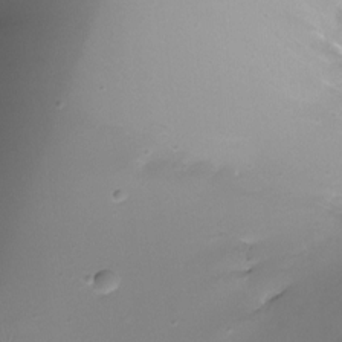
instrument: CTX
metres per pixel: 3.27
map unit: Ht
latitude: -11.9556
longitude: -45.4237
